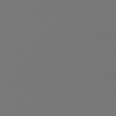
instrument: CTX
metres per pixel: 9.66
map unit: lHb
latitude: -47.2376
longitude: 66.1795
